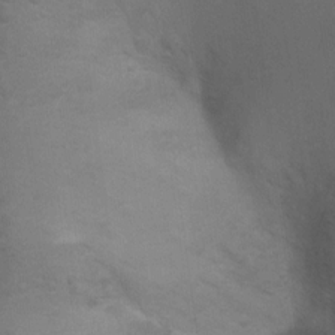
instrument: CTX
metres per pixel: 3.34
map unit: Ht
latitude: 4.2522
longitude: -28.9702
